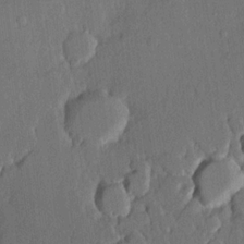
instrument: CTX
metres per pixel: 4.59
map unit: lHvf
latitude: 20.1389
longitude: 146.2739
